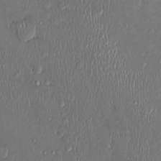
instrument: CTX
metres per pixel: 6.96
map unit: Ht
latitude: -2.1416
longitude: -13.6127
